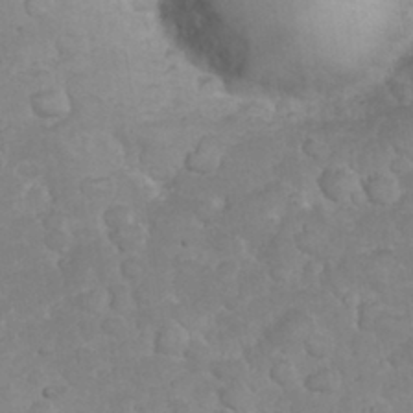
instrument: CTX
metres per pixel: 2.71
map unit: eHh
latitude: 32.1767
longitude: -60.1011
